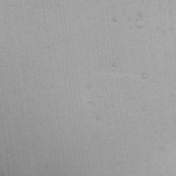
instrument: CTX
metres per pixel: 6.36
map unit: eHh
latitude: 26.2901
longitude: -68.3090
